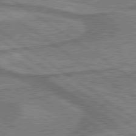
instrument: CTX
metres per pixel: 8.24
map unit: lApd
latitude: 79.8584
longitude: 175.6343
